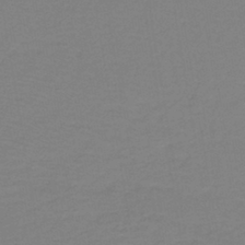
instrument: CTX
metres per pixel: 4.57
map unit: lHb
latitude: -40.8786
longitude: 52.5384
